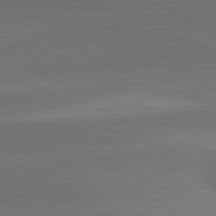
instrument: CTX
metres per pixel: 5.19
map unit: lApd
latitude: 82.2333
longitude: -155.7261
